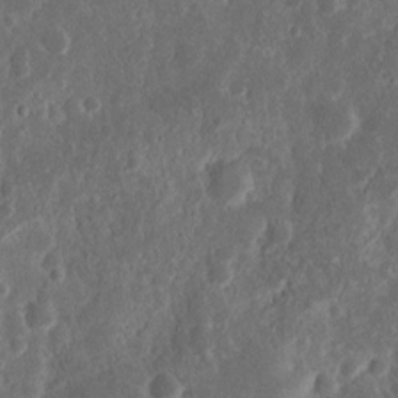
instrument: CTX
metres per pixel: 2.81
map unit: Nhu
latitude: 13.6694
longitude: -73.7828
